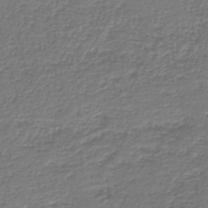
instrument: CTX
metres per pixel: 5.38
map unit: HNb
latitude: -43.3131
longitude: 50.2173
